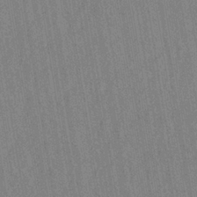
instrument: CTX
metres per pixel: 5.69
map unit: eHh
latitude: -39.7478
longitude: -26.4979
